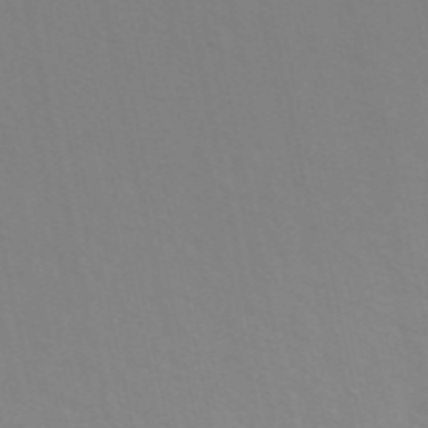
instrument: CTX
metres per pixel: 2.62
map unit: ANa
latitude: 48.9514
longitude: -76.1955
